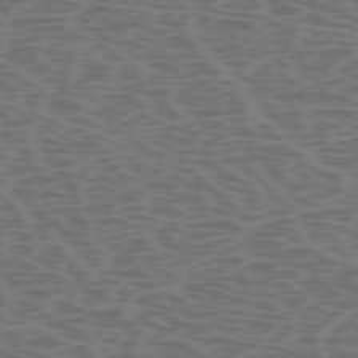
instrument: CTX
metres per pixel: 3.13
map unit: Hpe
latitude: -73.2376
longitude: 6.1605
